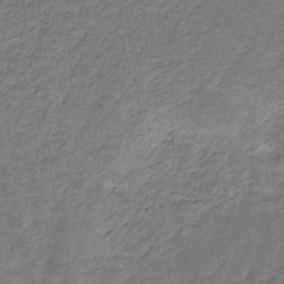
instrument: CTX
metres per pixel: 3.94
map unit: eHb
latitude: -30.6707
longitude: 69.5966
